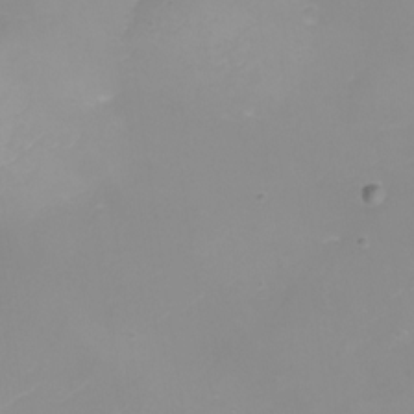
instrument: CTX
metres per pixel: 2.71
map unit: Nhu
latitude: -8.7085
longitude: -81.7072
